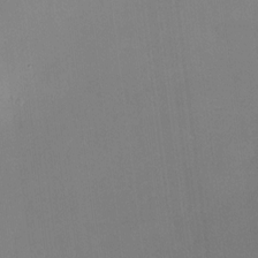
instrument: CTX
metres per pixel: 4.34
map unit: HNhu
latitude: 10.4979
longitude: 9.7666
